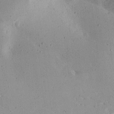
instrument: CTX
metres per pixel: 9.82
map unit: Aa
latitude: 12.7813
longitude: -140.1955
